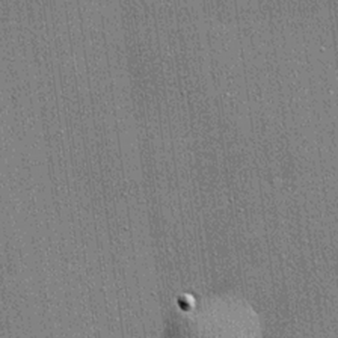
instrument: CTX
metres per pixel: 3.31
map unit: lHvf
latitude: 19.9339
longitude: 143.1620
